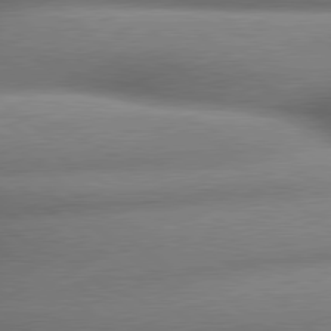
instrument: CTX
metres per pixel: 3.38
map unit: lApd
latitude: 79.6316
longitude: -163.1970
